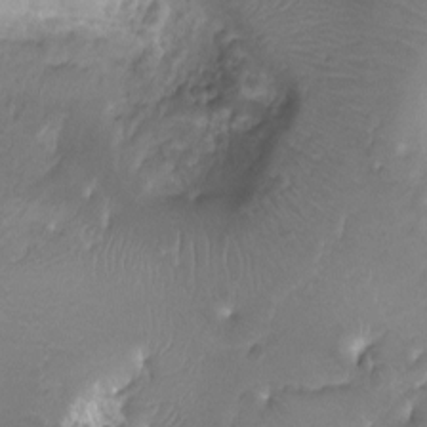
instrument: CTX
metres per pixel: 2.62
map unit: Ht
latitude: -9.1998
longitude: -20.4223
